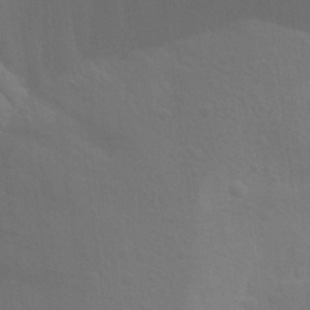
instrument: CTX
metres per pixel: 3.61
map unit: Aa
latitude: 27.0081
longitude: -145.7827
